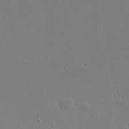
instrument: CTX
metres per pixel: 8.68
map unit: eHh
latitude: 18.6868
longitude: -71.8205
